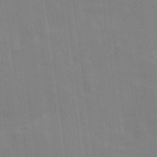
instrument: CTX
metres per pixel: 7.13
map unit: Ave
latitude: 16.6491
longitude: -138.4601
